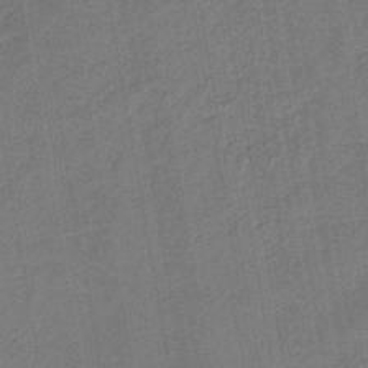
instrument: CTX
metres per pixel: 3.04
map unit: lHb
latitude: -43.1998
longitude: 63.1809
